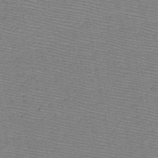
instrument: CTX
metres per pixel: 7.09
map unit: HNb
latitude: -48.3307
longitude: -40.3845
